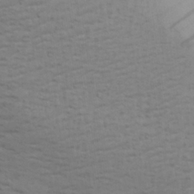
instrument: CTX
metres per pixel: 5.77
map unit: Aa
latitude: 30.1578
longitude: -134.8758
